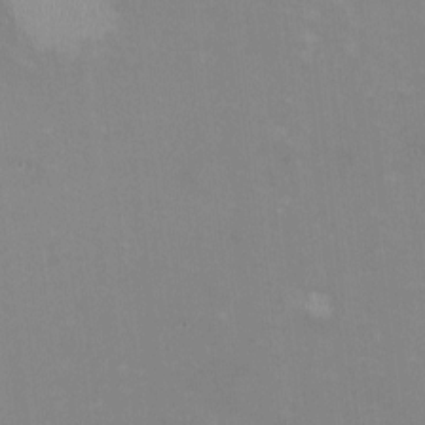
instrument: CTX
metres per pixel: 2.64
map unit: HNhu
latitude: -0.3685
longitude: -4.0255
